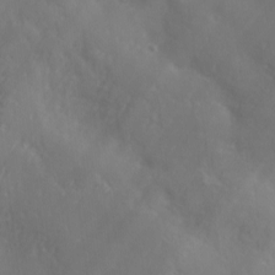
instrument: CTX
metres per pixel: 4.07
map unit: Ave
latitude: 1.7449
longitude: -113.0836
